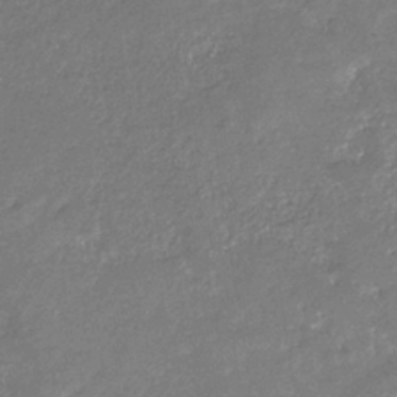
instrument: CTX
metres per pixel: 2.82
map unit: eHb
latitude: -33.7478
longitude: 73.6344
